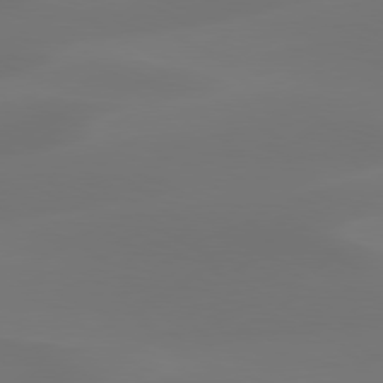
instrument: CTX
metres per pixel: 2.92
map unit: Hpe
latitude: 78.4412
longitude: -129.2159
